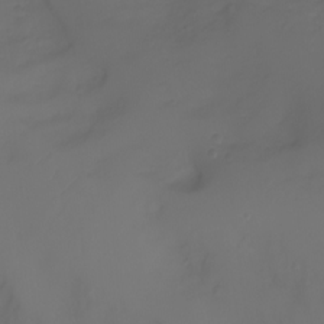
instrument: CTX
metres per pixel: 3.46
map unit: Aa
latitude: -7.7100
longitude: -71.9150
